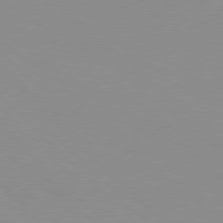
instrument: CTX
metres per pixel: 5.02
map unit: Hpe
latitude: 77.7638
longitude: -160.3089
